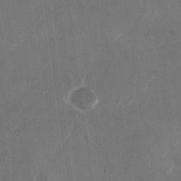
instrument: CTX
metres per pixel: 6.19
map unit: Nhu
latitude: -28.7652
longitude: -71.4237
